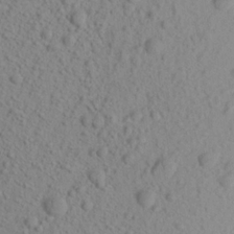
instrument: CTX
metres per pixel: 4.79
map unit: Aa
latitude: 21.4049
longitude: -145.2726
